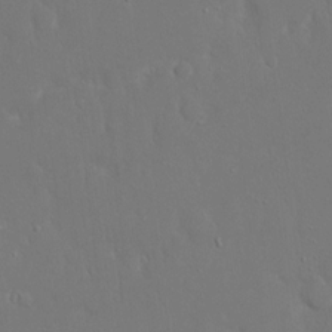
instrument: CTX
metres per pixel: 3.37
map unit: eHh
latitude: 15.5372
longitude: -71.5938
